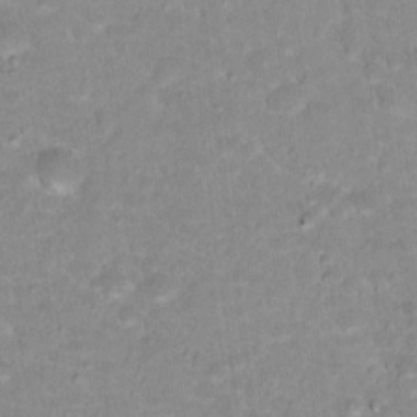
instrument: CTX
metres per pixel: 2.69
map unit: Hto
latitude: 17.5182
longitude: -35.4237
